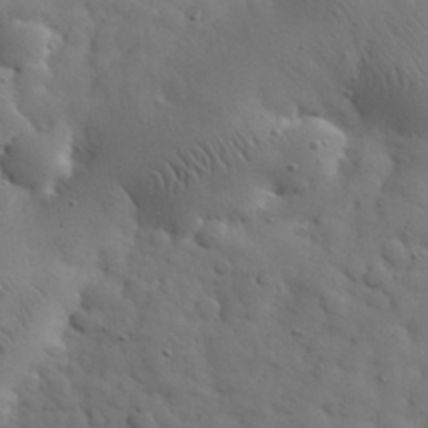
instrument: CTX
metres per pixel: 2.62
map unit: eHh
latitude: 30.8380
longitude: -68.9703
